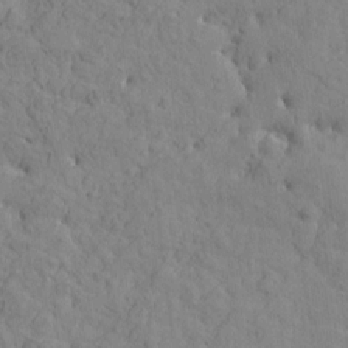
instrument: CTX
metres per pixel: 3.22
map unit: Htu
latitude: -1.6722
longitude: -175.5182
